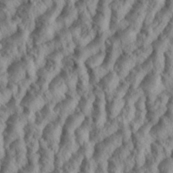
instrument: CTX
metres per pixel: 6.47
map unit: eHh
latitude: 35.2537
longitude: -138.2333
